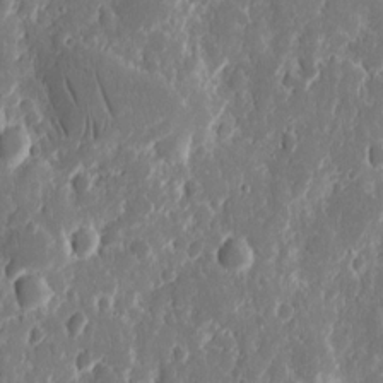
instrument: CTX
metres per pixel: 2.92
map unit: eHh
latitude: 12.3467
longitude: -72.1767
